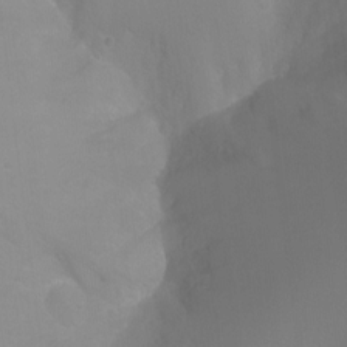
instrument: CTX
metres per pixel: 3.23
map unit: Ht
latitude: -3.4265
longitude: -25.1214
